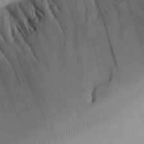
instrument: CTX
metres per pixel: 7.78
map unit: Aa
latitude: 25.1403
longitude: -128.6301
